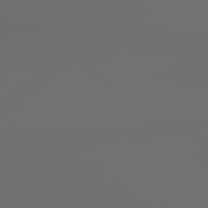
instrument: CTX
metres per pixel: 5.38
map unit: lApd
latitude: 79.6316
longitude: 176.1417
